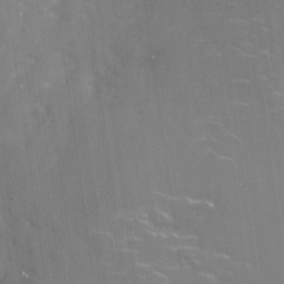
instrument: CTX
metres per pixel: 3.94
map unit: Nhu
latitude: -28.2928
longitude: -80.3089
